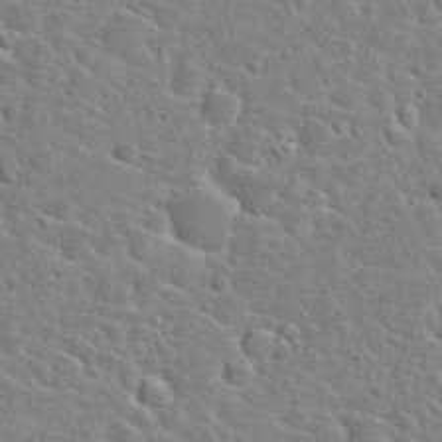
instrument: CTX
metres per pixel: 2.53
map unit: Hto
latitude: 24.8569
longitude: -47.7261
